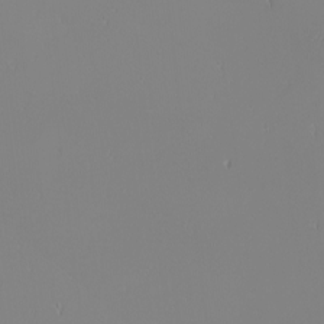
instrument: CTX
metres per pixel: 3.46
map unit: Nhu
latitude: -6.8975
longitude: -80.8758
